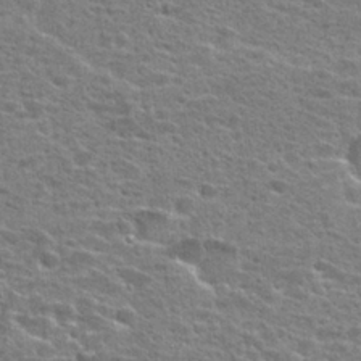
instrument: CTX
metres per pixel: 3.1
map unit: Hto
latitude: 24.3278
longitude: -47.7639
